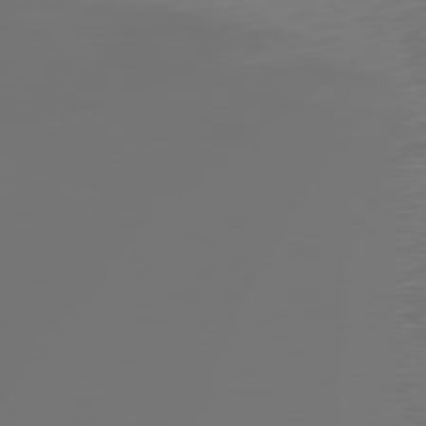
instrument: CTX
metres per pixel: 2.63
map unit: Ap
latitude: -78.6707
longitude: -68.7624
